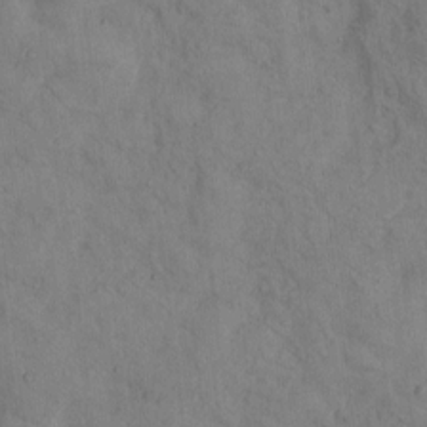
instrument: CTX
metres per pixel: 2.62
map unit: Hto
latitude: 7.2348
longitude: -60.1955
